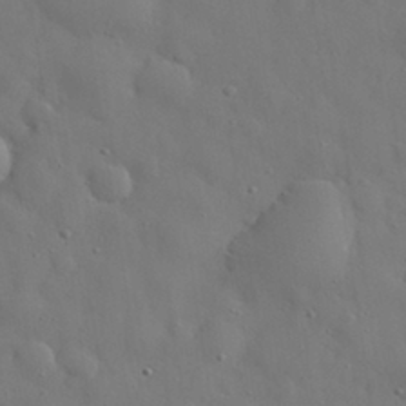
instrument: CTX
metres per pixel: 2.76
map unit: eHh
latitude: 30.3090
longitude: -73.0459
